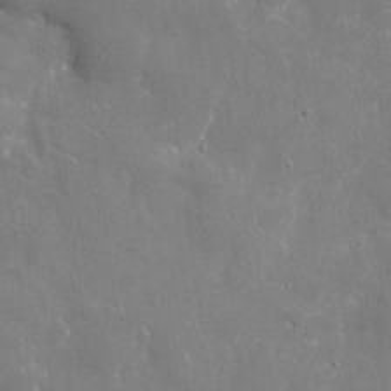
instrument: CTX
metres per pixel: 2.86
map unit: eHh
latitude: 9.3104
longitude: -70.3656
